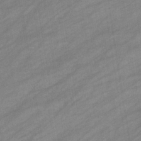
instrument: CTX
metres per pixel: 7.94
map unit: eHb
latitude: -39.1998
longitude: 81.5777
